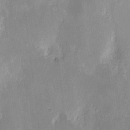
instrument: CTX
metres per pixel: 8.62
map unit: eHh
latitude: 11.3104
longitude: -71.6505
